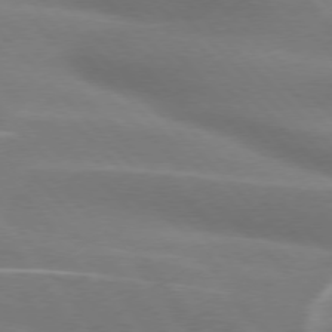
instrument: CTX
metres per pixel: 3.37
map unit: lApd
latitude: 75.2915
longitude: -61.8583
